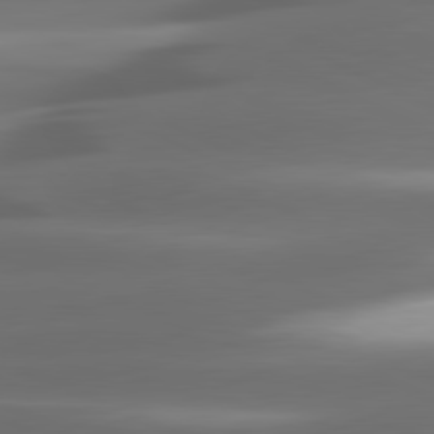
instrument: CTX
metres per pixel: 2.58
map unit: lApd
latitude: 81.1970
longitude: -142.2523
